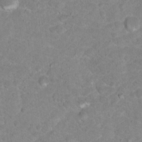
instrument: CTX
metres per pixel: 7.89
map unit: Nhu
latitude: 17.2726
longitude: -31.8584
